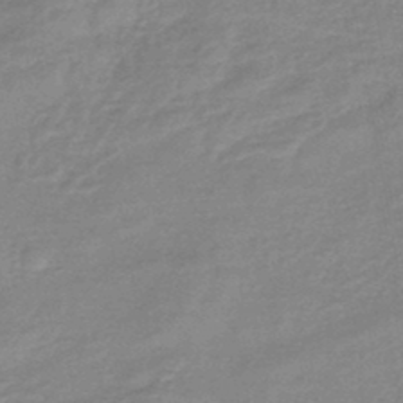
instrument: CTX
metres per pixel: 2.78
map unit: eHb
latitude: -44.7652
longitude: 81.8045
